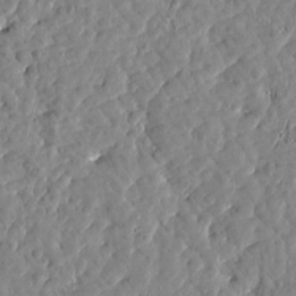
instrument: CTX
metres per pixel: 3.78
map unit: Htu
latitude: 1.9717
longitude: 179.6722
